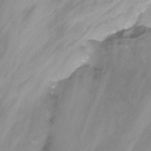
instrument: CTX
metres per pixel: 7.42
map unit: Nhu
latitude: -13.6911
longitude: -56.1955
